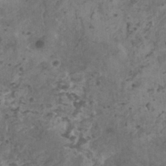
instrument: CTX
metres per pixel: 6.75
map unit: HNhu
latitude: 1.5938
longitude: 3.4643
